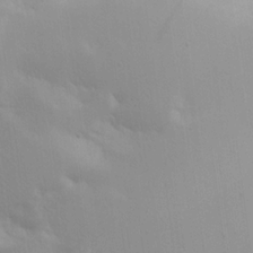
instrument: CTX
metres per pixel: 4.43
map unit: Ave
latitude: 21.0270
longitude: -138.2333
